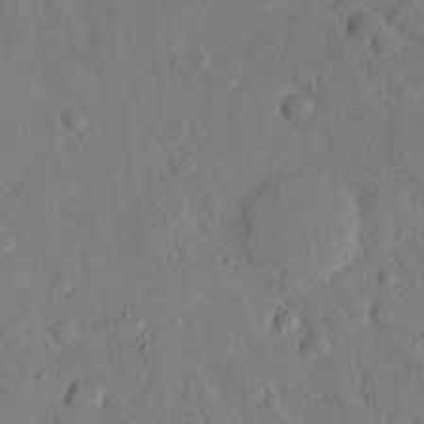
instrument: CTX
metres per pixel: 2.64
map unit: eHh
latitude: 26.1956
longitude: -79.4805
